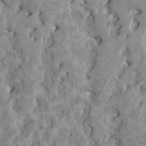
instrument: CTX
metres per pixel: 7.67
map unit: HNhu
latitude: 2.1578
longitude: 7.2565
